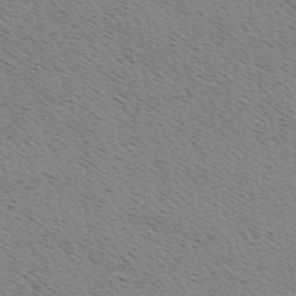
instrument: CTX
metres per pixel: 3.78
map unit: Hve
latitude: 2.7813
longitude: -124.9324
